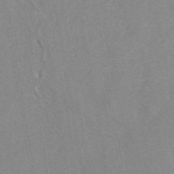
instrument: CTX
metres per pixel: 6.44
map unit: eAb
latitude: 41.8205
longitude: 106.1228
